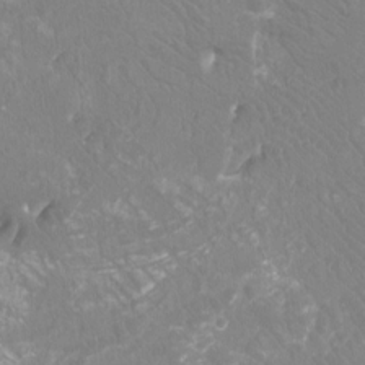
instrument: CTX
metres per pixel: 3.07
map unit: Htu
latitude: -12.1417
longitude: -71.8772
